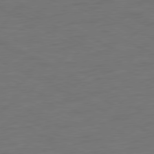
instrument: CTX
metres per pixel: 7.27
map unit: Ap
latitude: -77.5588
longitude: -74.2334
